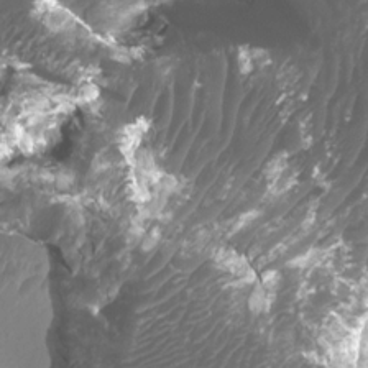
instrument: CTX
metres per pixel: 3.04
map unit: Htu
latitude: 2.9702
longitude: -20.7624
